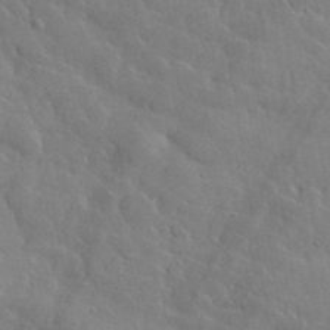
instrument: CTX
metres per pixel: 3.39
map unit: lHvf
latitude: 36.6491
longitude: -87.4048
